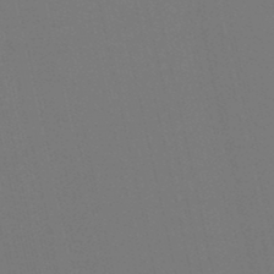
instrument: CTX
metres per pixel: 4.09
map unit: lHb
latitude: -47.1998
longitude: 60.7463
